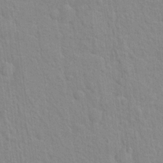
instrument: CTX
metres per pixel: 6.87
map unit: Hto
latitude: 16.0633
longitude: -41.0080
